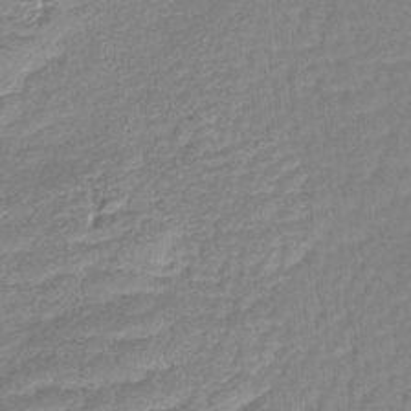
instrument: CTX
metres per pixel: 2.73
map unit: lHb
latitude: -43.1620
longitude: 78.7652
